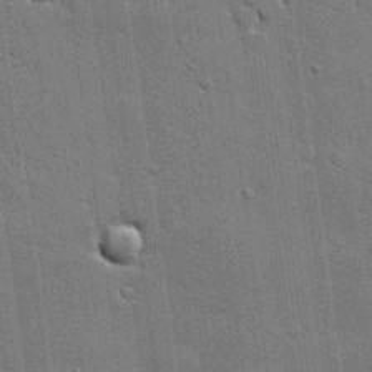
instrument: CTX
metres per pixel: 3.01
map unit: lHvf
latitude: 20.7624
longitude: 145.7289
